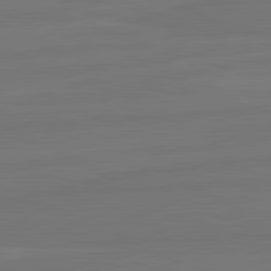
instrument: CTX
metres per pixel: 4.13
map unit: lApd
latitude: 82.1199
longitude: -179.8584
